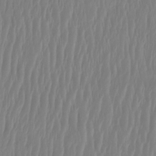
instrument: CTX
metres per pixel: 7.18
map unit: Htu
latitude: -15.5777
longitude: -46.6491
